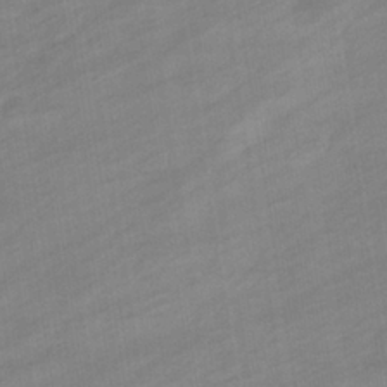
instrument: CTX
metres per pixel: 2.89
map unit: eHb
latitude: -36.8786
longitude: 78.2550
